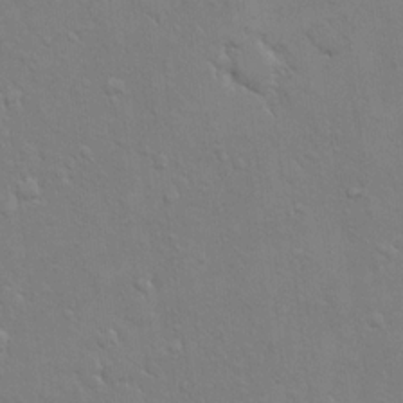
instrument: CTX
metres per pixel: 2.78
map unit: eHh
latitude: 16.7813
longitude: -66.4223
